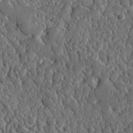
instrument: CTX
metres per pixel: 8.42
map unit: lHvf
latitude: 35.3859
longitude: -87.4804
